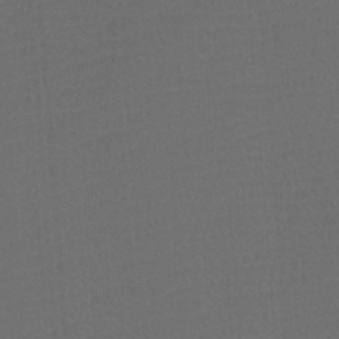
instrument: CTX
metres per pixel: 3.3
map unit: Htu
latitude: -11.3888
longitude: -72.0633
